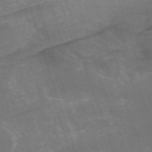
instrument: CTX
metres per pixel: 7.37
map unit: HNb
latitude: -54.5196
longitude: -36.8191
